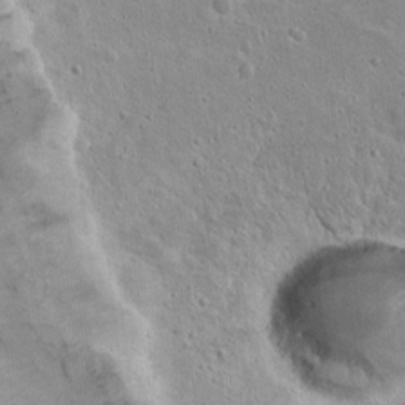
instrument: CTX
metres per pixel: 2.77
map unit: Hto
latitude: 16.1578
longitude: -37.7072
